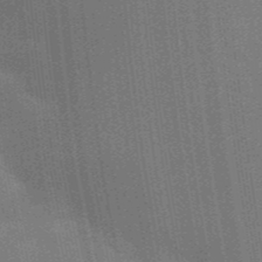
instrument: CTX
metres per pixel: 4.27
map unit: Aa
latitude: 33.4049
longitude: -143.1214
